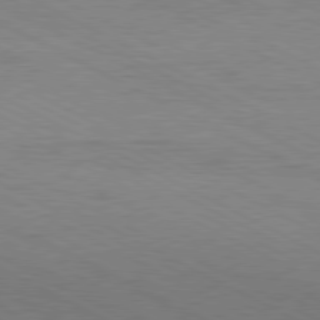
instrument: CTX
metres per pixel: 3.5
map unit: Hpe
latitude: -81.3321
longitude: 17.7100
